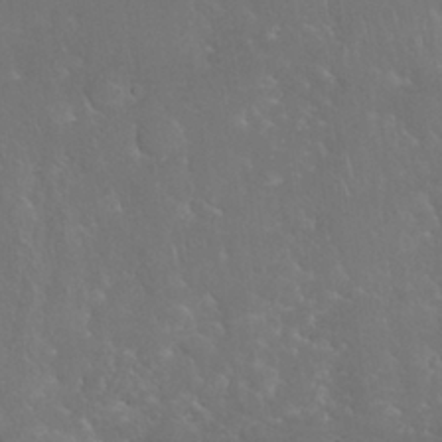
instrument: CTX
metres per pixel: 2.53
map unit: Nhu
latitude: 28.1011
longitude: -65.9906
